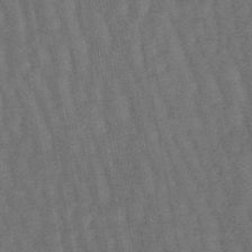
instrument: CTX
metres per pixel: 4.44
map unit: lHb
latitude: -49.8234
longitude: 71.8989
